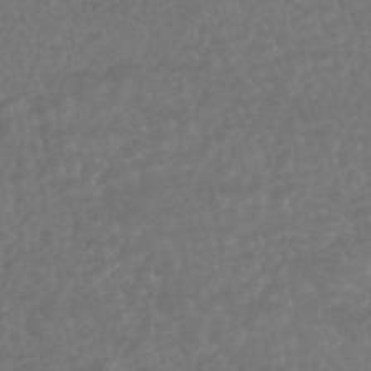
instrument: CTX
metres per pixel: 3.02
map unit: HNhu
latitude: -45.8422
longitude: 97.8611
